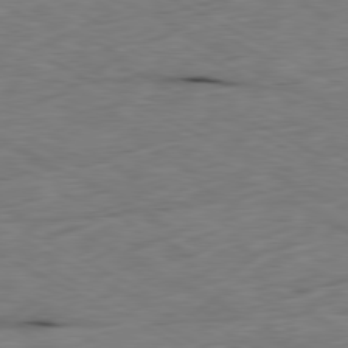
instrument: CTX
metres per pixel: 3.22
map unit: Ap
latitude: -80.7274
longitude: -73.1970
